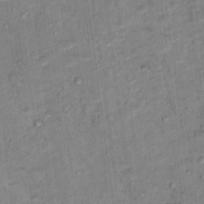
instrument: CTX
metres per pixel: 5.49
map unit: Nhu
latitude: 15.3860
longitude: -31.8584
